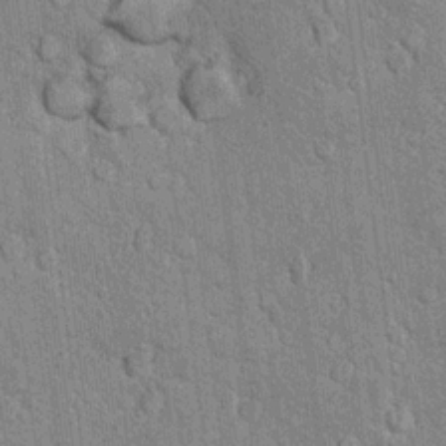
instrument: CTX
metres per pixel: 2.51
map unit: Hto
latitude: 13.9339
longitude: -33.7260
